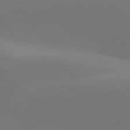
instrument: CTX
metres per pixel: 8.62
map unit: lApd
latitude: 77.4804
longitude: -50.9135
